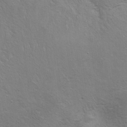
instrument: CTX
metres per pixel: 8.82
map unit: Ht
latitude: 1.1781
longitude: -44.4601
